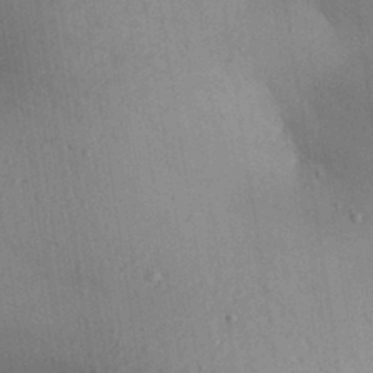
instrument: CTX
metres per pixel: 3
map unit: Aa
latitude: 29.1214
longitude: -146.7247
